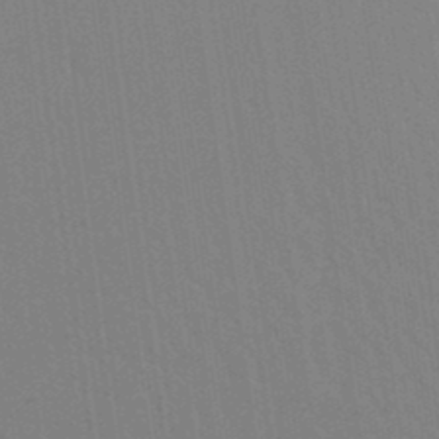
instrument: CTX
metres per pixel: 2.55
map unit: Aa
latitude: 19.4993
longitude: -143.2537
